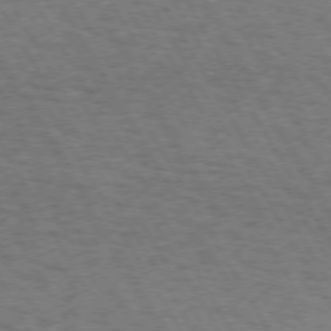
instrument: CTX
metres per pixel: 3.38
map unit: Hpe
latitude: 72.6302
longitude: -128.9702
